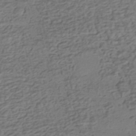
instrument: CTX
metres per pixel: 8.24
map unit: HNhu
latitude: -42.8974
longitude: 101.3320
